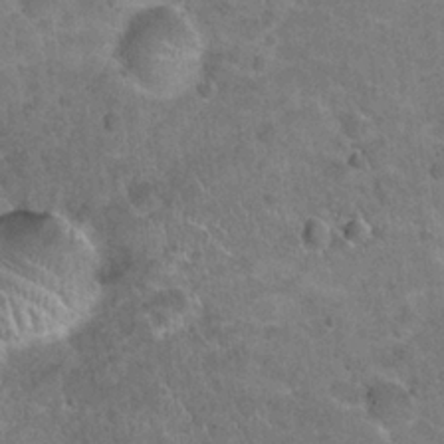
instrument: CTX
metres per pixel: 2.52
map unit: Hto
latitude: 21.2915
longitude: -48.9325
